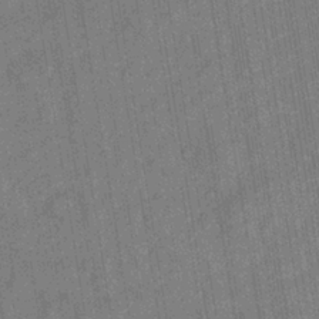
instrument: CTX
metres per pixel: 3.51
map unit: eHb
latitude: -35.3888
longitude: 81.4266
